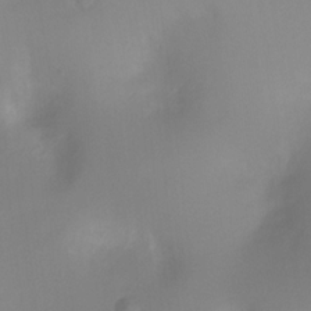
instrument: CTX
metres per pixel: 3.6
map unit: Ht
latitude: -11.5399
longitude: -45.9717
